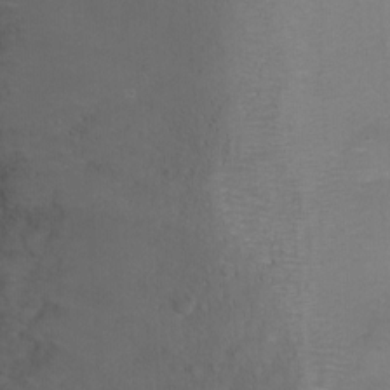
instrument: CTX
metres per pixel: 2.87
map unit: Ht
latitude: -7.1620
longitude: -28.1011
